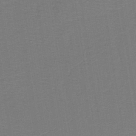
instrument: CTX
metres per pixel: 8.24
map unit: lHb
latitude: -42.6329
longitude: 53.3509
